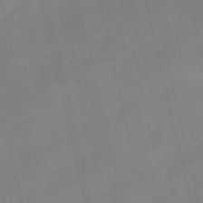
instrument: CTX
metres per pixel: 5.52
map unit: Nve
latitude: -58.8219
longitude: 50.7274
